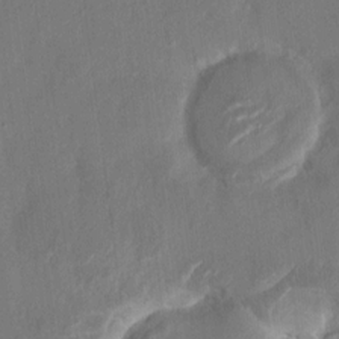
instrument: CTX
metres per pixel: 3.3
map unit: HNhu
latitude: 7.1403
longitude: -3.4993
